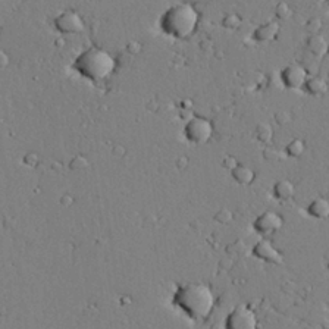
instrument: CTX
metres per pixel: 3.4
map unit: lAvf
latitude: 24.6679
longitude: -110.0444
